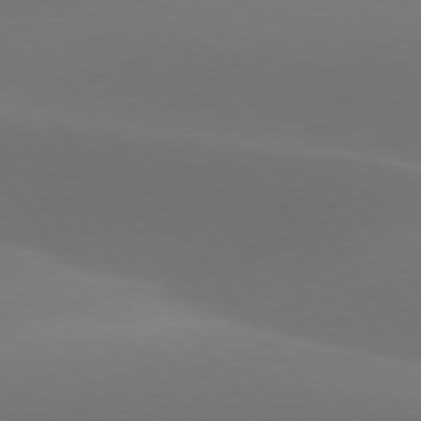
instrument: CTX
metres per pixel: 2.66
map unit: lApd
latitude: 77.7260
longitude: -52.1200
